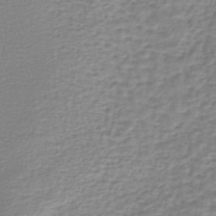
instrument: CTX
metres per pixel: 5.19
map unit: lHb
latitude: -42.3684
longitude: 70.7463
